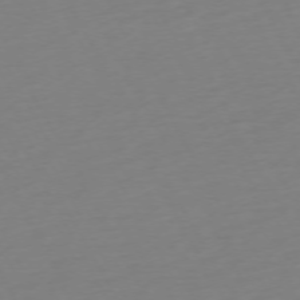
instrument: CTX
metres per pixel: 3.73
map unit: Ap
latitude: -73.8233
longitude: -69.3482
